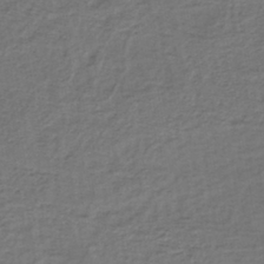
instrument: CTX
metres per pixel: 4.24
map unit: lHb
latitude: -39.3699
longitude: 62.1416
